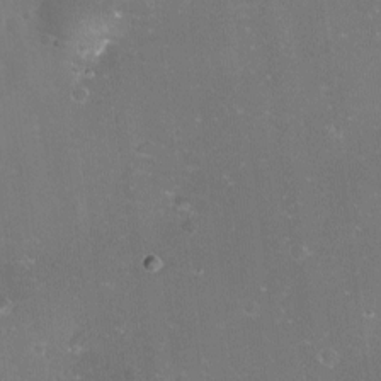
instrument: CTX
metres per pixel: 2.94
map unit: eHh
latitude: -11.2187
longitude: -62.1578
